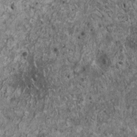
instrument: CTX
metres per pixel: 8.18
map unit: HNhu
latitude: 0.2522
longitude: 3.7099
